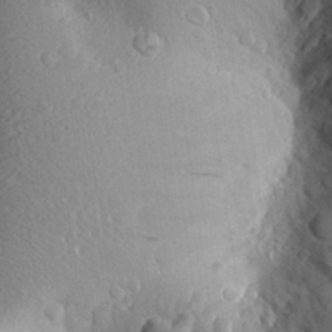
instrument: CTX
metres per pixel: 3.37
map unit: Aa
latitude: 27.4804
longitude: -142.8569
